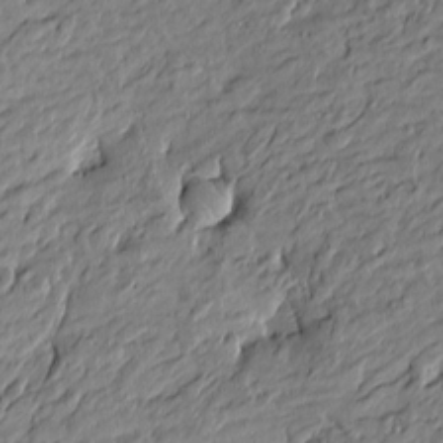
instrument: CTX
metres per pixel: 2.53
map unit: Htu
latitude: -6.3495
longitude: 177.5966
